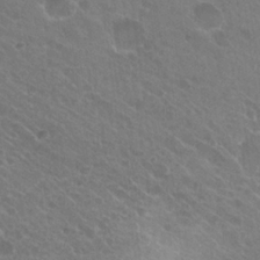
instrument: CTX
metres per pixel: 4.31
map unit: Hto
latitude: 20.9703
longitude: -34.2144
